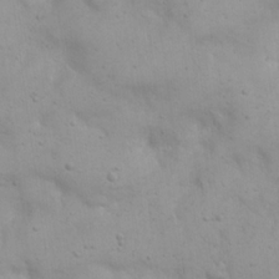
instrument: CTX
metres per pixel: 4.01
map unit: eHh
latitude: 20.5168
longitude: -61.7071
